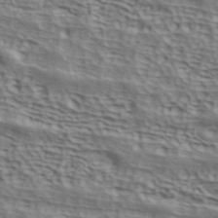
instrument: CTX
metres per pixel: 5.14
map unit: ANa
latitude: 41.7639
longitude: 50.2361
